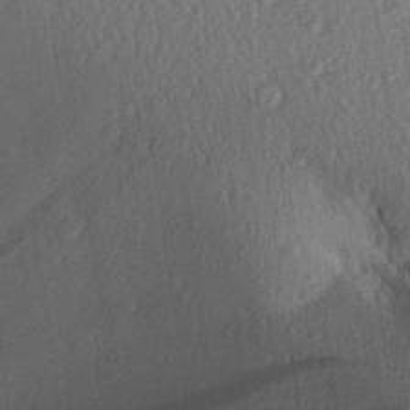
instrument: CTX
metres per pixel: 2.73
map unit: Aa
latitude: 27.9717
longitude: -143.9150
